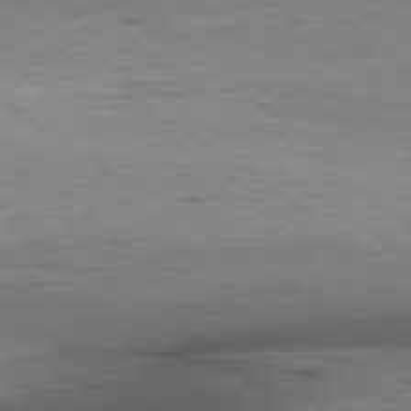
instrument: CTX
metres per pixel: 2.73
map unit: Hpe
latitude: -79.4265
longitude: 9.6155
